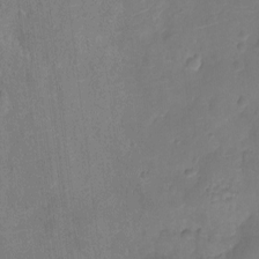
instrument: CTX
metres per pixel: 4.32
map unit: Ht
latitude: -11.8800
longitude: -24.4223
